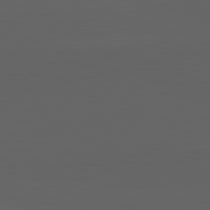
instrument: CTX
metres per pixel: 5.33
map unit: lApd
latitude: 82.1577
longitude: 131.2565
